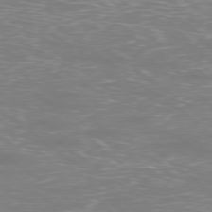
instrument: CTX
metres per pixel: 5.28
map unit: Ap
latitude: -78.9352
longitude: -61.7638
